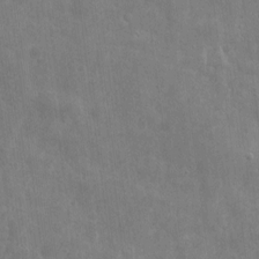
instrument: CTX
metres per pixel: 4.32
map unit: eHh
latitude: 7.2537
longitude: -72.3846
